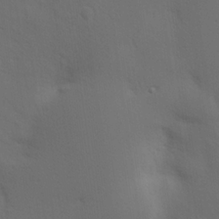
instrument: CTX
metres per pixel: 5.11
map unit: Hve
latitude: 19.3292
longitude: 150.7841
